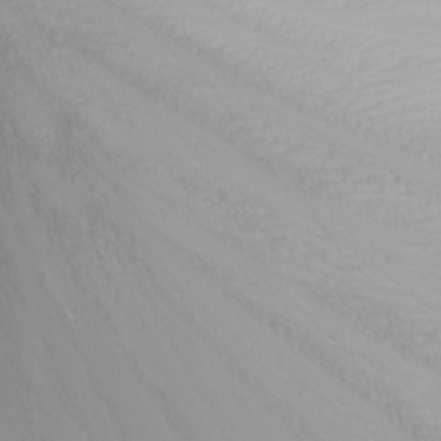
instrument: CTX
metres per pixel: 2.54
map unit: Nhu
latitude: -7.0297
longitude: -89.3482
